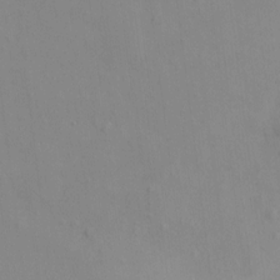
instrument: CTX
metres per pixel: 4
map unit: HNhu
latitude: 5.2348
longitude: 7.4454
